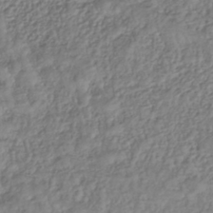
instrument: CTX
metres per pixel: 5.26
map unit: lHb
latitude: -39.2754
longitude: 71.5210
